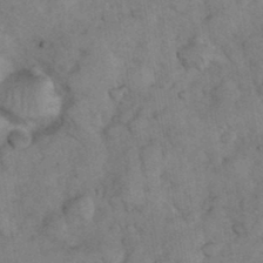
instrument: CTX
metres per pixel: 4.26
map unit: eHh
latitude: 36.0255
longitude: -67.9906
